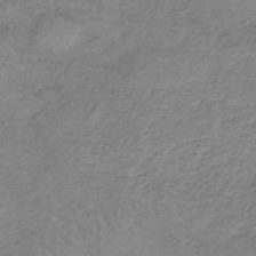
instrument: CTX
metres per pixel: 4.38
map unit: HNb
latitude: -34.7274
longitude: 56.3873
